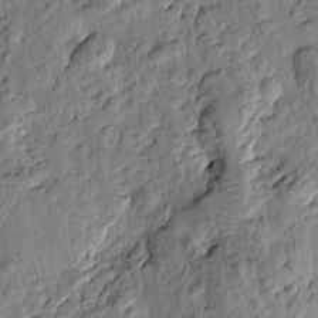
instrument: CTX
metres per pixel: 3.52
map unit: Htu
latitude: -0.3496
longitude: -176.4601
